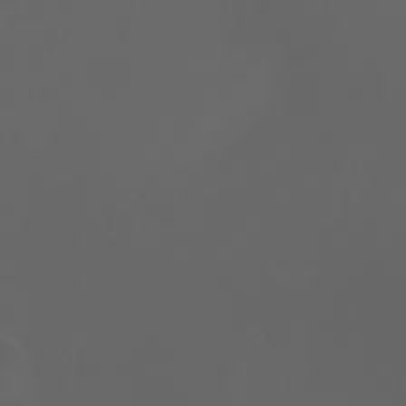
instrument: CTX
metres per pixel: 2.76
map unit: Htu
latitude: -5.2754
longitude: -89.6127
